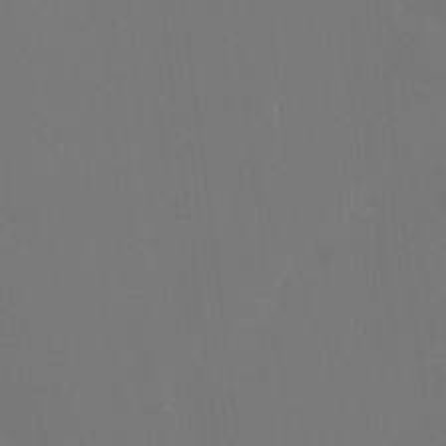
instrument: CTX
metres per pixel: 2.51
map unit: HNhu
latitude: 7.4237
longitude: 4.2172
